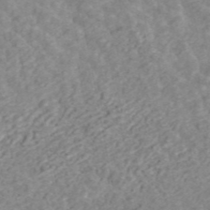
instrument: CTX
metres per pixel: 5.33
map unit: ANa
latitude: 45.0647
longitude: 24.6140
